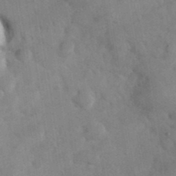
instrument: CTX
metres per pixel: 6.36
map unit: eHh
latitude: 38.0444
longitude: -67.3481
